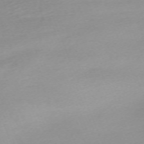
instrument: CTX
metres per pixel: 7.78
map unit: Nhu
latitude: -67.2187
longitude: 39.5966
